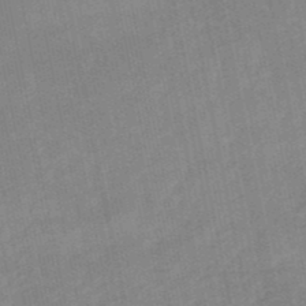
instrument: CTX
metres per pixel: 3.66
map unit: lHb
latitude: -49.4833
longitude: 80.3684
